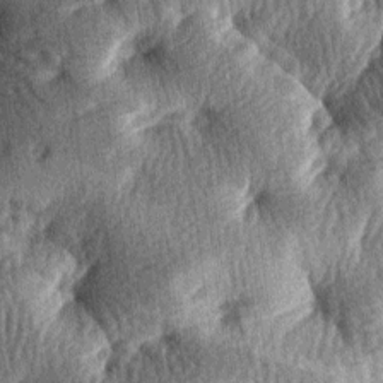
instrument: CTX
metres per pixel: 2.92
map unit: lAa
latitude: -7.9745
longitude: -127.6505
